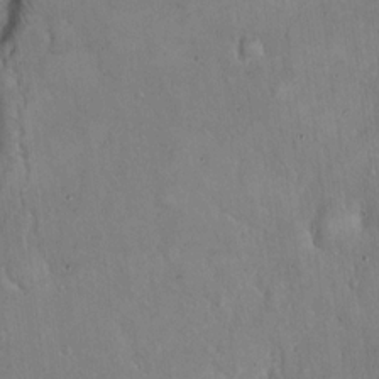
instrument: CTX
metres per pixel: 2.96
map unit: Hto
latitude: 16.3089
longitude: -59.1592
